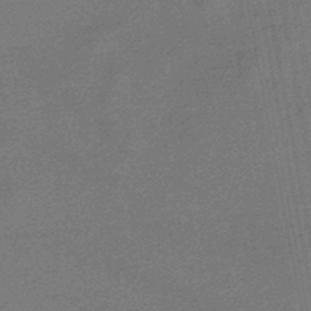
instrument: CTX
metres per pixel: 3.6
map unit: lHb
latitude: -47.1809
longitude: 72.0850
